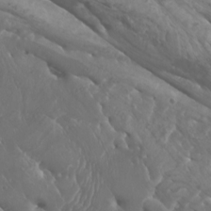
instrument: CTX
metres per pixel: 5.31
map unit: Htu
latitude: -6.6896
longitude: -75.8205
